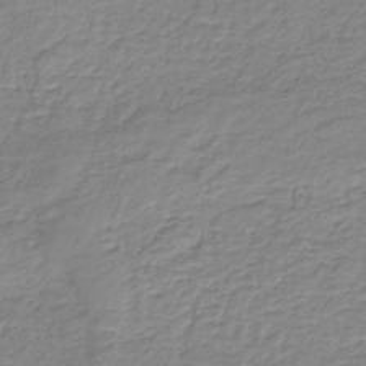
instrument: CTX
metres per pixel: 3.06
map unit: HNb
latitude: -36.5573
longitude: 50.5952
